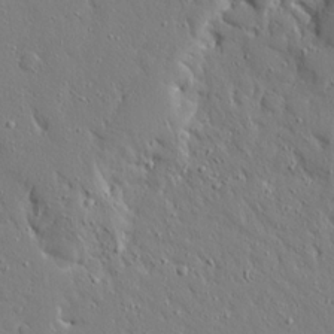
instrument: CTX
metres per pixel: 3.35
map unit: Ave
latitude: 16.6113
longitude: -141.0080
